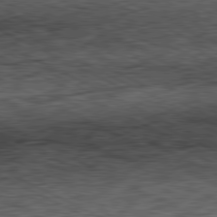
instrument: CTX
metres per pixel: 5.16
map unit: Hpe
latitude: -81.6344
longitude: 10.0094
